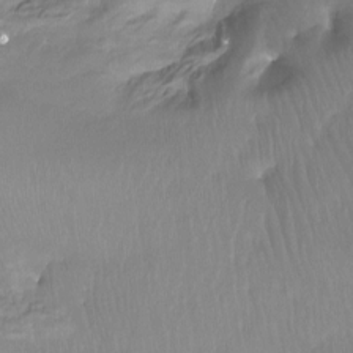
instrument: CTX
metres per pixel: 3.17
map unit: Htu
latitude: -12.4629
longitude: -45.6505
